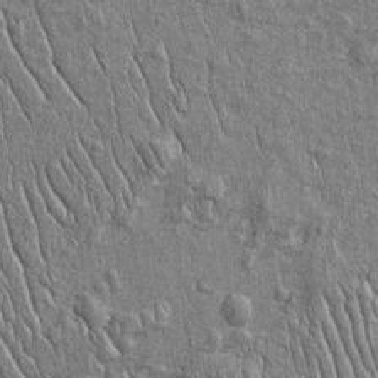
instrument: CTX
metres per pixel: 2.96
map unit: Htu
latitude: -4.3684
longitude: 156.9542
